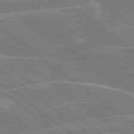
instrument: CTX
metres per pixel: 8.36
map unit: Hpe
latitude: 78.9703
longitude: -129.5182
